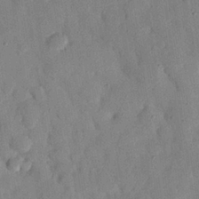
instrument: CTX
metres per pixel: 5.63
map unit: eHh
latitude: 27.1592
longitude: -77.0458
